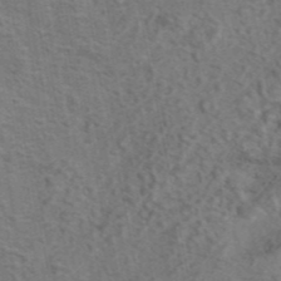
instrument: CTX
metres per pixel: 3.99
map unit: eAb
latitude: 43.5371
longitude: 108.0094
